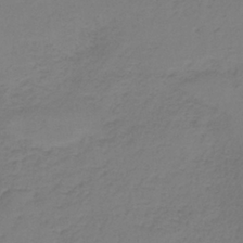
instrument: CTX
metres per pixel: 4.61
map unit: HNb
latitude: -35.6722
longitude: 53.9178
